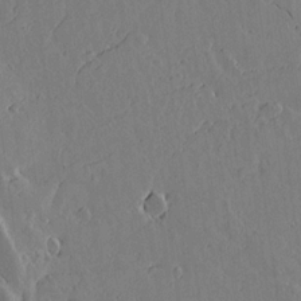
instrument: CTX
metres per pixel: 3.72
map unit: lAvf
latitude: 15.8584
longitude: -125.7071
